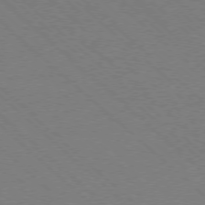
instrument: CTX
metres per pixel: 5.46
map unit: Ap
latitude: -77.5966
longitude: -65.4615
